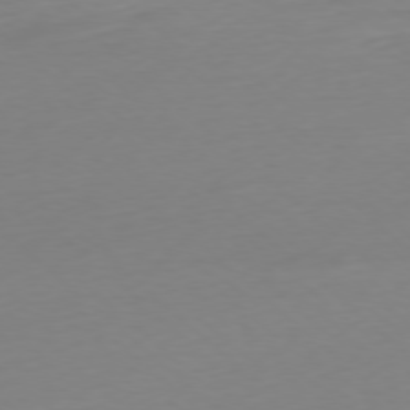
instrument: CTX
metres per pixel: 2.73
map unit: Ap
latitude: -78.0850
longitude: -67.3859
